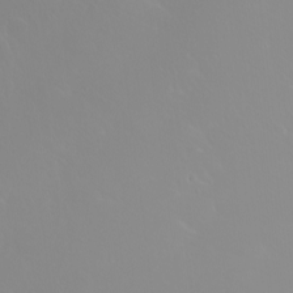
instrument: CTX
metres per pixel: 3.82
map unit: Nhu
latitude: -9.0108
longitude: -70.9325
